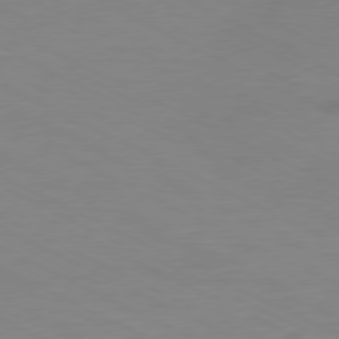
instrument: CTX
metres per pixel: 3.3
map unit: Ap
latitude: -77.7478
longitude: -73.7261
